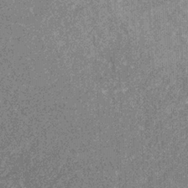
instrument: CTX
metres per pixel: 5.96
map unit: eHb
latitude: -31.7666
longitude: 69.5021
